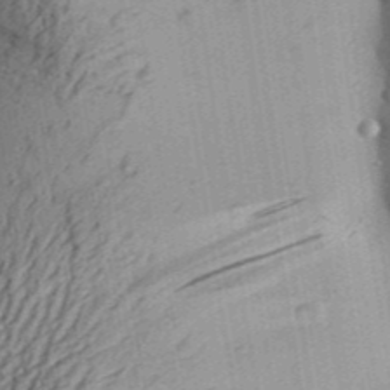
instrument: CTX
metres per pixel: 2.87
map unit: Aa
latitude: 30.9514
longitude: -136.9325
